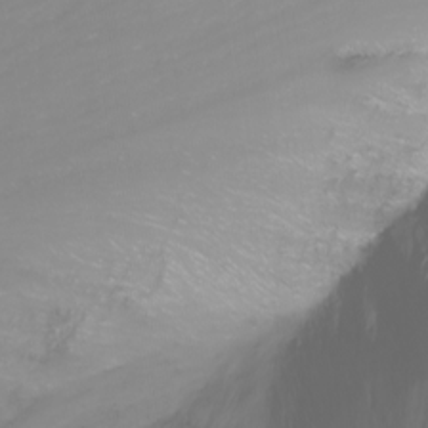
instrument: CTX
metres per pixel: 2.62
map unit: Nhu
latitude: -11.6344
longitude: -64.2900
